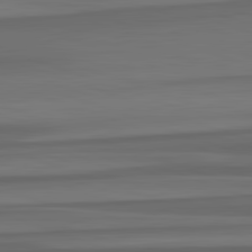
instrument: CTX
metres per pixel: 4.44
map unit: lApd
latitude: 82.8757
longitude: 176.1228
